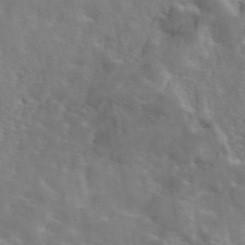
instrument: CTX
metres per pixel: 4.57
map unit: eAb
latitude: 45.1214
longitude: 117.2375
